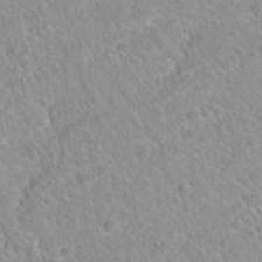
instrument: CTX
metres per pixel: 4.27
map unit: Hto
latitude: 35.0080
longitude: -48.4790
